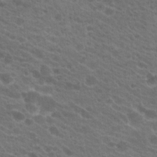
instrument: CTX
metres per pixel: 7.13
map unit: Hto
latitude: 22.5735
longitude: -37.9339
